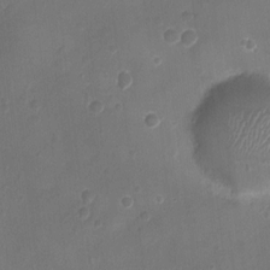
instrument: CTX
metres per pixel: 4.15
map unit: Ht
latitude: -3.8233
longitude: -19.3292
